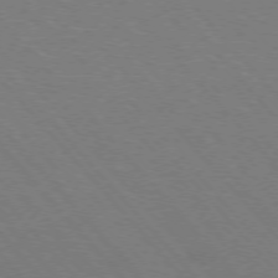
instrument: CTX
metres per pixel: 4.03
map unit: Hpe
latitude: -76.3873
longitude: -12.9703
